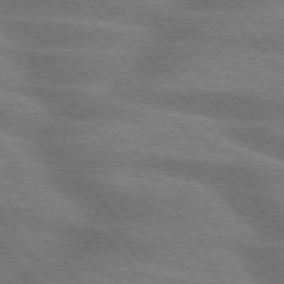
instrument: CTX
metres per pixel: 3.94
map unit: lApd
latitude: 75.1781
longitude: -58.8569
